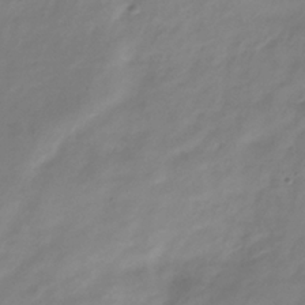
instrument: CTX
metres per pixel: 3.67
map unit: Hve
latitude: -34.7652
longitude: 88.1794
